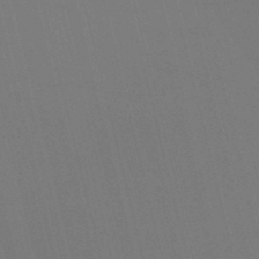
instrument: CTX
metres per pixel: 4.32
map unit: lHb
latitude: -47.7477
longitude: 60.9731
